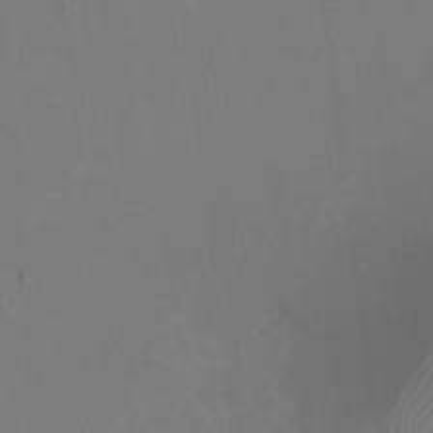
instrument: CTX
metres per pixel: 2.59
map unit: HNhu
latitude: -1.2565
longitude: -5.2726
